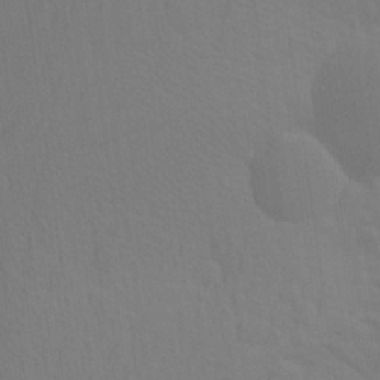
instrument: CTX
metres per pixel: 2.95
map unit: Aa
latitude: 24.9702
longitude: -145.6316
